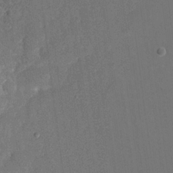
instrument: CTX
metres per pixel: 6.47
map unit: eHh
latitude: 19.1970
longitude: -68.7813
